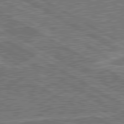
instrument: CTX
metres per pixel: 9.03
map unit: lApd
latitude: 80.8758
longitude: 119.7856
